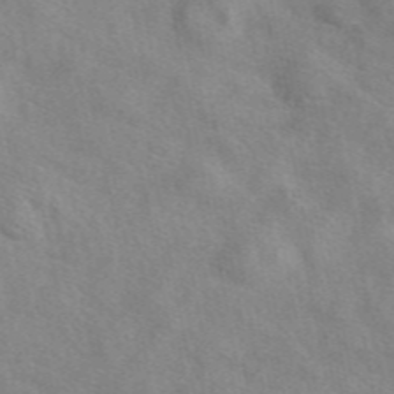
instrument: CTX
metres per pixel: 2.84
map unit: eAb
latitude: 47.7261
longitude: 123.0298
